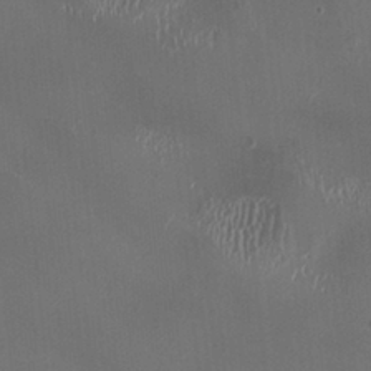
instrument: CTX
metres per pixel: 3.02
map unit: HNhu
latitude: -1.2187
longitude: 0.8408
